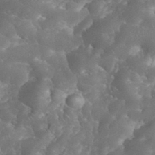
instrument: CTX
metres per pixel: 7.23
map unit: eHh
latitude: 34.5734
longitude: -64.0822
